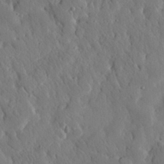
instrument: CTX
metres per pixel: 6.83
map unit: eHh
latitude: 29.5371
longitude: -77.5938
